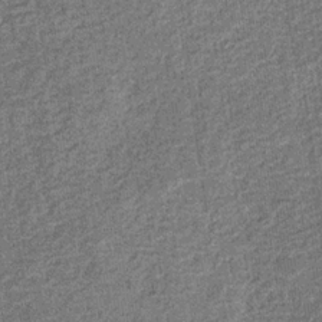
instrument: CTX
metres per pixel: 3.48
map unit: eHb
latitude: -31.5588
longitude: 72.6518
